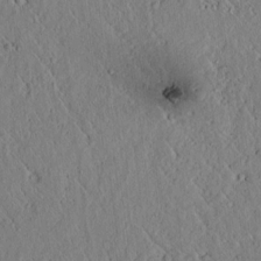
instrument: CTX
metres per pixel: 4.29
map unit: lAvf
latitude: 6.3845
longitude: 159.7099
